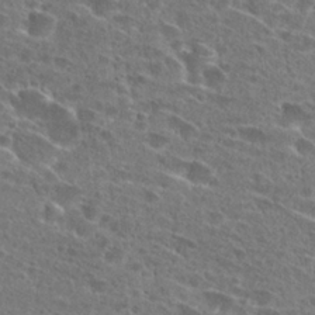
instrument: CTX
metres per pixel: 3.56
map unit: Hto
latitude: 26.4034
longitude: -45.9717
